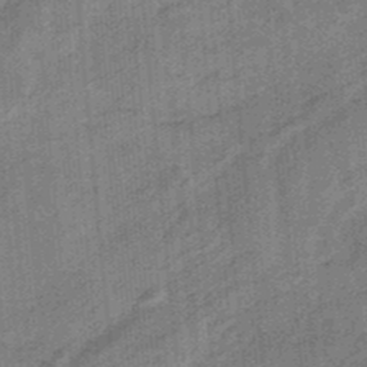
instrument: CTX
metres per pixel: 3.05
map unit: HNb
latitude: -34.5952
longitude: 57.4076
